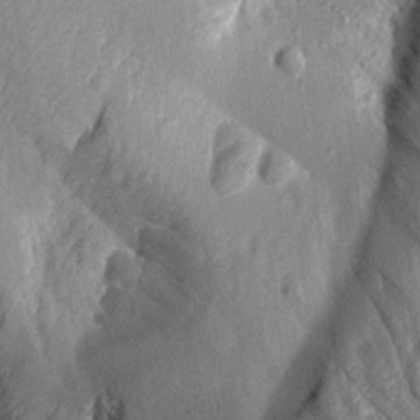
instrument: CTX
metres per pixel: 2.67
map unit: Aa
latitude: 16.3656
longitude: -145.5371
